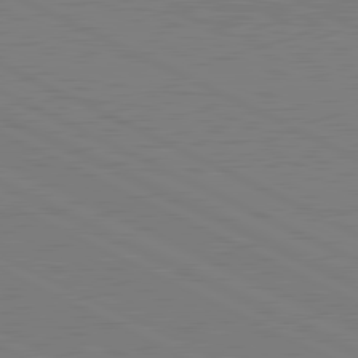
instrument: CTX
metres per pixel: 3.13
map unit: lApd
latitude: 81.4426
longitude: 150.8597
